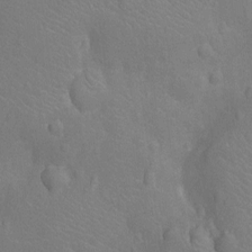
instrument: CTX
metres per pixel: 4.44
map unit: Nhu
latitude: -13.9367
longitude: -25.3481
